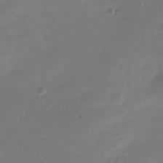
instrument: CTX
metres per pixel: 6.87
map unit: Nve
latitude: -21.6344
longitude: 104.9164
